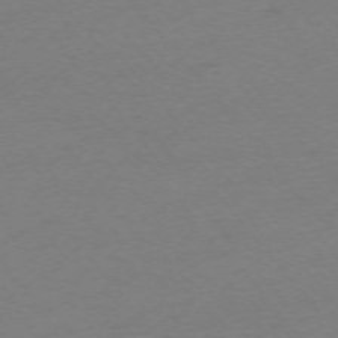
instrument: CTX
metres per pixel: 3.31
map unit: Ap
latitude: -75.2943
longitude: -71.3481
